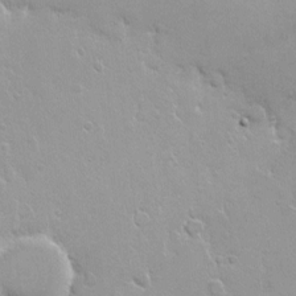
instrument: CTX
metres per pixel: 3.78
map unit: Nhe
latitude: -2.6329
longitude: -59.3293
